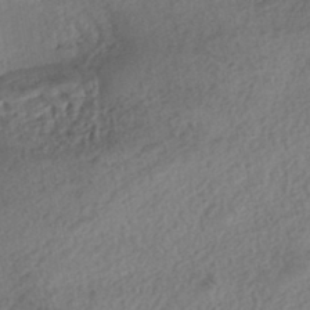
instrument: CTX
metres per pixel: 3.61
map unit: eHh
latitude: -42.8974
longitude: 121.2565
